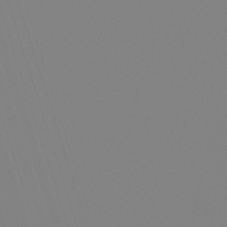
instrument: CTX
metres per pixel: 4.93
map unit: lHb
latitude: -49.3132
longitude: 81.8612
